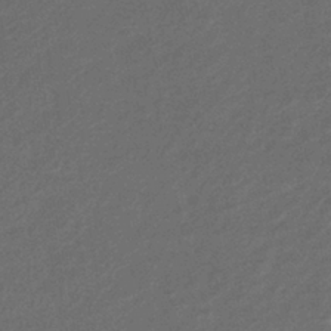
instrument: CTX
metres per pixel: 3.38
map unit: lHb
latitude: -39.0487
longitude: 69.4832
